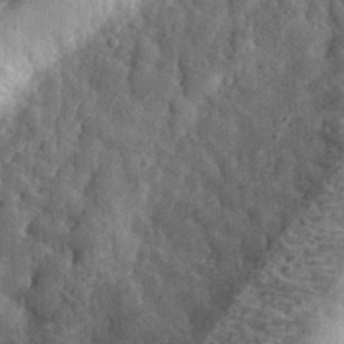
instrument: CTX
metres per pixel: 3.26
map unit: eHh
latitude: 33.9339
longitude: -80.1389
